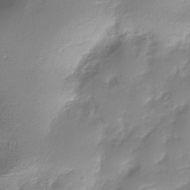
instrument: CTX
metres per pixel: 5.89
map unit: eHh
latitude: -39.6344
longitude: -26.1578
